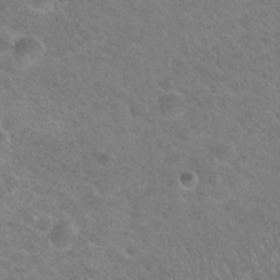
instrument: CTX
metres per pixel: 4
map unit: Hto
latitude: 24.2711
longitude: -50.1577
